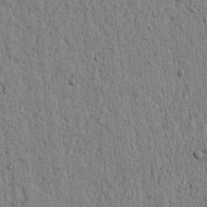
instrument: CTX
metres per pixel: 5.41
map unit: lAvf
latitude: 5.9717
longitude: 165.0487
